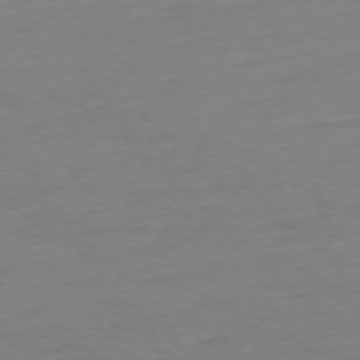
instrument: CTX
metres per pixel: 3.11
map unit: Ap
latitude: -76.7085
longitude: -79.5560
